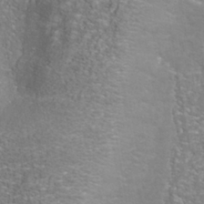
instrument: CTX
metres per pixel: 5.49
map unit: Nhu
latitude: -40.7652
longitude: -84.9703
